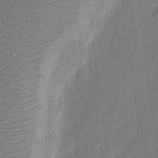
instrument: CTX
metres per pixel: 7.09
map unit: eHh
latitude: 3.4615
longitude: -77.3103
